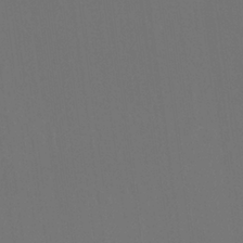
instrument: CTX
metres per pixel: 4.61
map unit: Nhu
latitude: 24.1388
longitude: -63.2537
